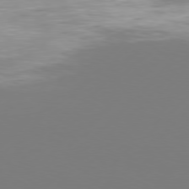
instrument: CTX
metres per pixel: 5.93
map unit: Hpe
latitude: 76.7057
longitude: -127.6127
